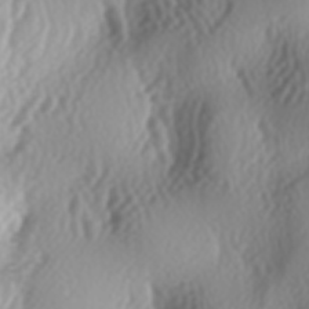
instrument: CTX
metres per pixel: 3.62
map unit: lAa
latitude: -6.0283
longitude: -124.1767
